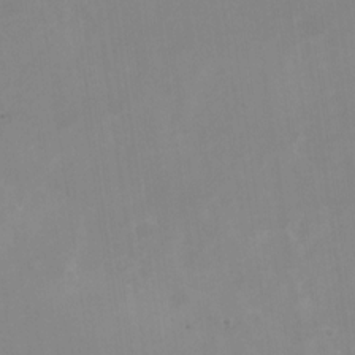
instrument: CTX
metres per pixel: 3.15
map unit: Nhu
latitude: -27.7666
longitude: -75.4804
